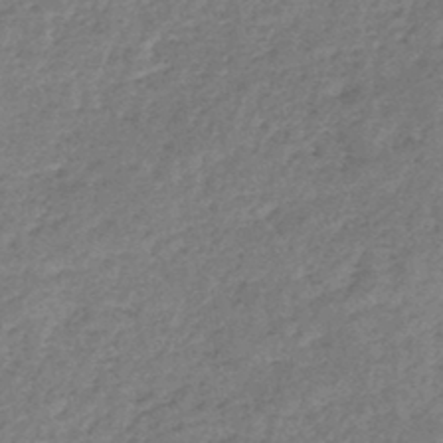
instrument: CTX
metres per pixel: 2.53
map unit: lHb
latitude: -44.3873
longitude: 70.5574
